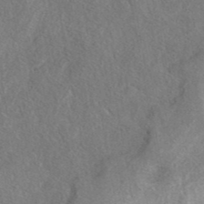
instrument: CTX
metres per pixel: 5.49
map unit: eAb
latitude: 41.3103
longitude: 103.4832
